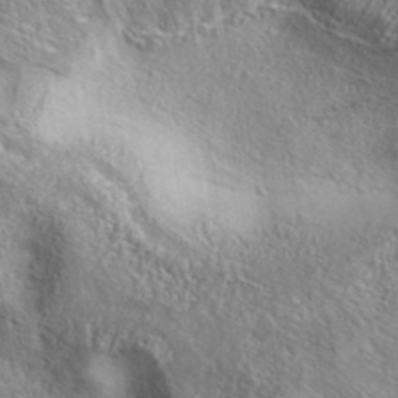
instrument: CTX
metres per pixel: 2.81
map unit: eAb
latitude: 38.1011
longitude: 113.4643
